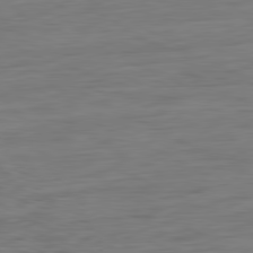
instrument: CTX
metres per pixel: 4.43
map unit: Ap
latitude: -81.6722
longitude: -78.4034
